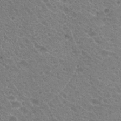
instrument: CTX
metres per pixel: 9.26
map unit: Hto
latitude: 20.1956
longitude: -34.1766
